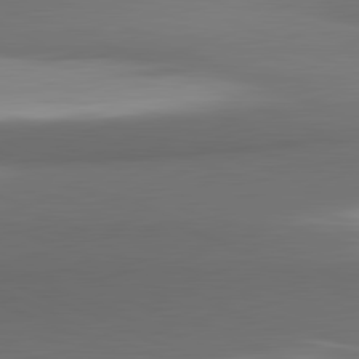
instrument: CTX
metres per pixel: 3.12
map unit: lApd
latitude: 81.8583
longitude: 171.9745
